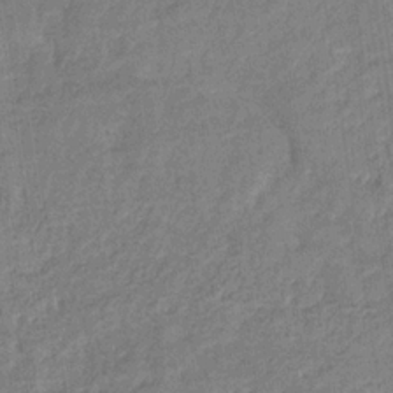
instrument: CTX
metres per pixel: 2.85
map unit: eHb
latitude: -32.1984
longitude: 74.2362
